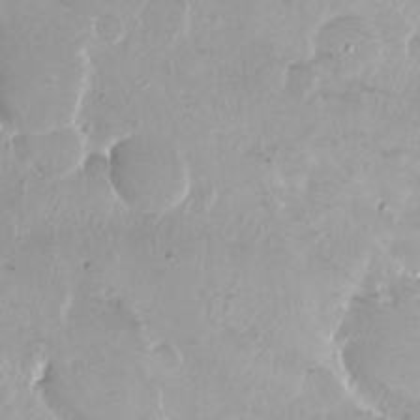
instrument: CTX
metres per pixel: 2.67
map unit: Nhu
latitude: -8.6896
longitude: -45.5938
